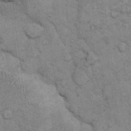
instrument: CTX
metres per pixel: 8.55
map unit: eHh
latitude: 15.4427
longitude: -65.5938
